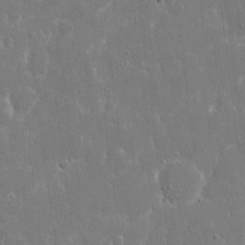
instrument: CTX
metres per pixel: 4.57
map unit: eHh
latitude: 9.0648
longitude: -69.9339
